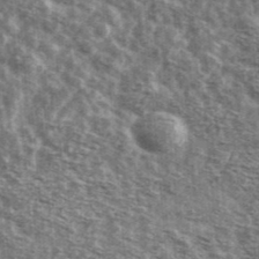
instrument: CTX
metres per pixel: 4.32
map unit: Ave
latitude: 42.1011
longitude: -106.6868
